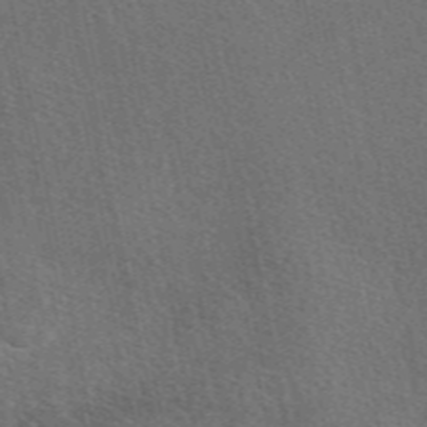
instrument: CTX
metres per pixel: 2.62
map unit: eAb
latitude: 49.1781
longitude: 115.3698
